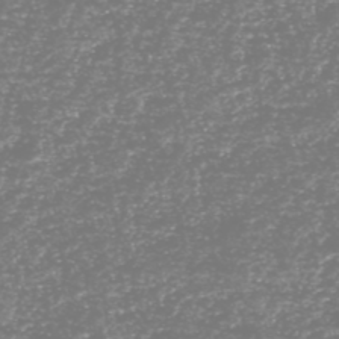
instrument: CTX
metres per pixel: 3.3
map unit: HNhu
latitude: -48.6519
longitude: 29.3132
